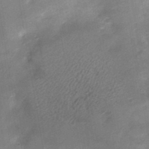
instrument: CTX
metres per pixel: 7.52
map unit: Nhu
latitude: 3.5938
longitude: -18.1200
